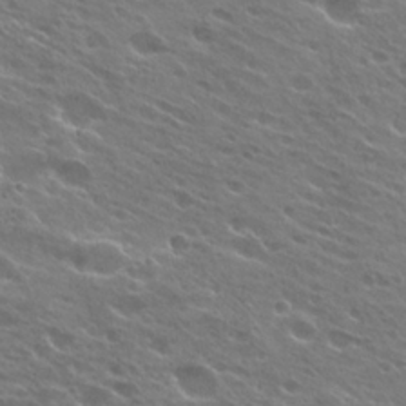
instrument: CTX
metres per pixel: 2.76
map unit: Hto
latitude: 25.0836
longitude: -37.5560
